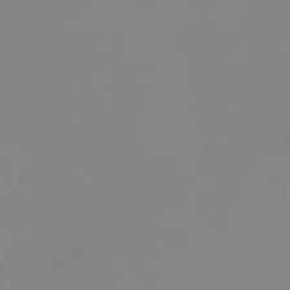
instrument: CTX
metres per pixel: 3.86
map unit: eHh
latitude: -5.7288
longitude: -86.4601
